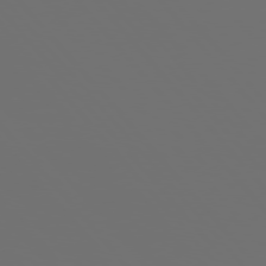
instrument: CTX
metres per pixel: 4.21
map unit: Hpe
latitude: 76.3656
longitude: -141.3103
